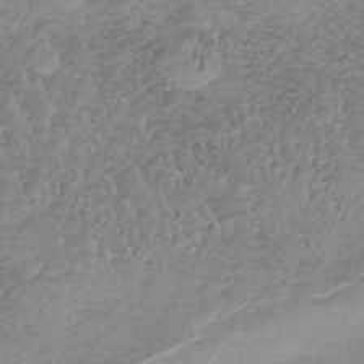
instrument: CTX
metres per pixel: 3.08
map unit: HNb
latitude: -34.7463
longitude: 58.1416
